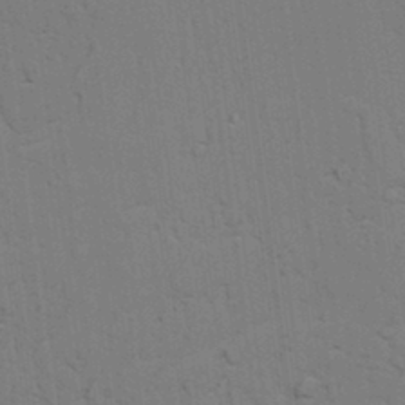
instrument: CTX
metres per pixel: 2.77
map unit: lAvf
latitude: 25.5938
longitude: -111.9717
